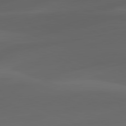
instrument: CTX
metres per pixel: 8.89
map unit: lApd
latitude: 81.1781
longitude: -82.5734
